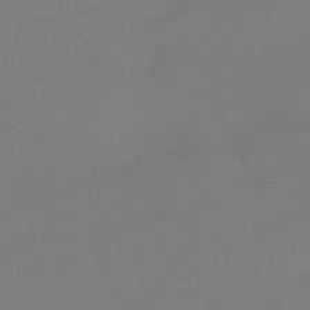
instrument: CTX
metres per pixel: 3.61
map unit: lHb
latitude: -42.5573
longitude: 60.1039
